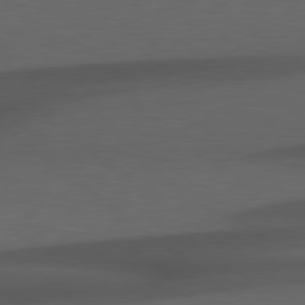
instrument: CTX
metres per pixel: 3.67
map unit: Hpe
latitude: 78.8191
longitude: -162.6869
